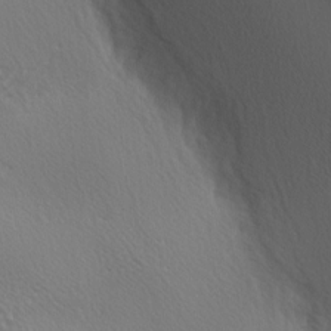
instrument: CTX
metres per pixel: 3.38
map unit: lAa
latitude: -3.6910
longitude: -125.8961
